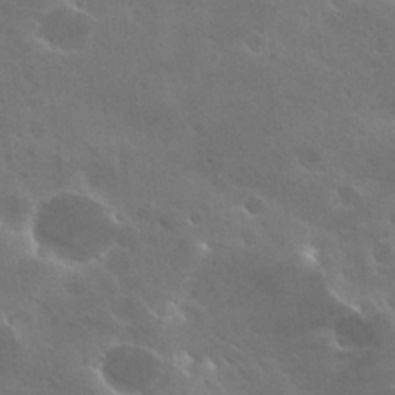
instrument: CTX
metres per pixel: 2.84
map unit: Hto
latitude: 28.2144
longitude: -41.0269
